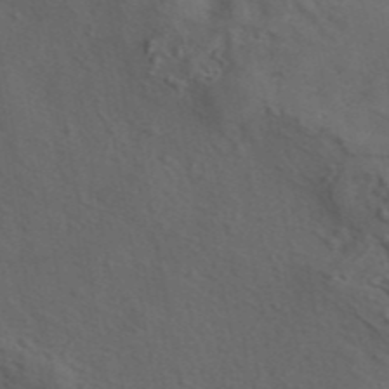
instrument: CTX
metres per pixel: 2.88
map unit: eAb
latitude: 43.7828
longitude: 103.7289
